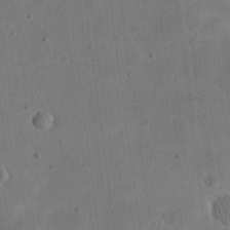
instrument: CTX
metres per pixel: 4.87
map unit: eHh
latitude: 21.1970
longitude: -69.5938
